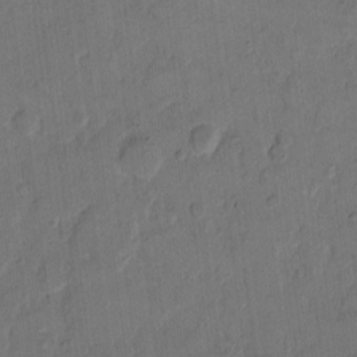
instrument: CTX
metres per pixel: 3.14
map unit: eHh
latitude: 12.3278
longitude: -65.7450
